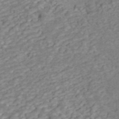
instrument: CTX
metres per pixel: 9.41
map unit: ANa
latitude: 45.4615
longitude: 22.3118
